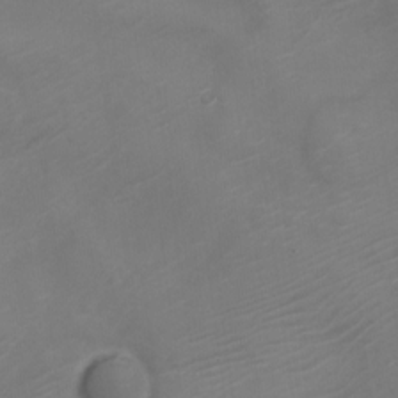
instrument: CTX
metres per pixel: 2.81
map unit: Nve
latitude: -20.9730
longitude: 106.0850
